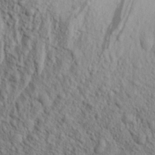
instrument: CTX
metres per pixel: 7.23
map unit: Aa
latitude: 23.1214
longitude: -143.8961
